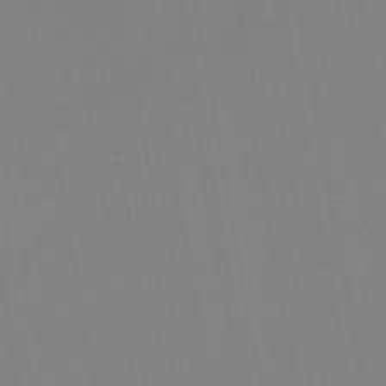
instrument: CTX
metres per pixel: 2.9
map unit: HNb
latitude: -44.1984
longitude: -44.5923
